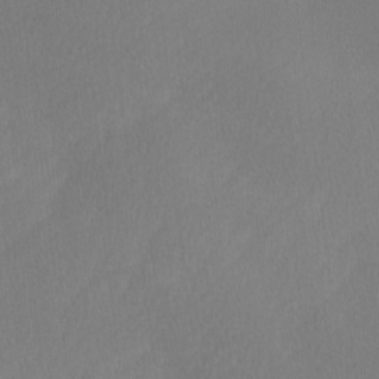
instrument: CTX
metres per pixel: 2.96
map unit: Ave
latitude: -0.2929
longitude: -114.1955
